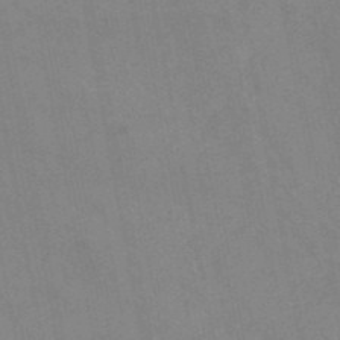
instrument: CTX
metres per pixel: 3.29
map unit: HNb
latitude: -52.8974
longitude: -50.1011
